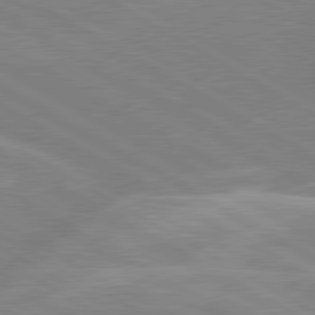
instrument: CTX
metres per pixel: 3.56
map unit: lApd
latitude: 80.1011
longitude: -123.8394
